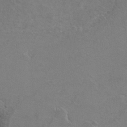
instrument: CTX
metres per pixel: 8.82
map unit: Hto
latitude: 8.8758
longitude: -34.8758
